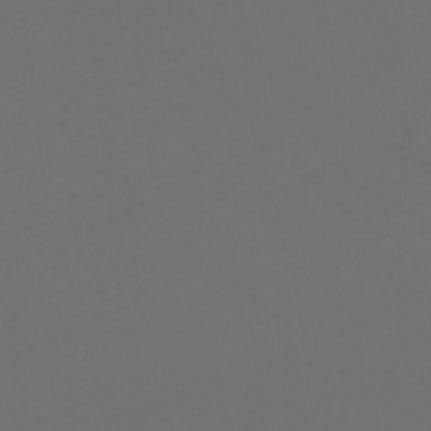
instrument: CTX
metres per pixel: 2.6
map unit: Aa
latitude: -7.0864
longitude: -72.5735
